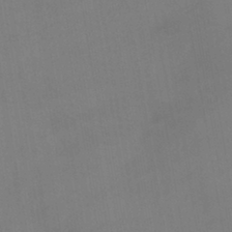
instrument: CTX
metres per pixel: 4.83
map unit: lHb
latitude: -41.9178
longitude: 77.1620
